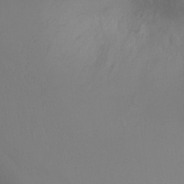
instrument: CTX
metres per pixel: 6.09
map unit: Ht
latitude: -6.1417
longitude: -25.8394
